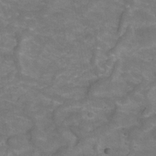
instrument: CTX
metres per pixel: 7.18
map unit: Hve
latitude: -30.6140
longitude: 95.4643
